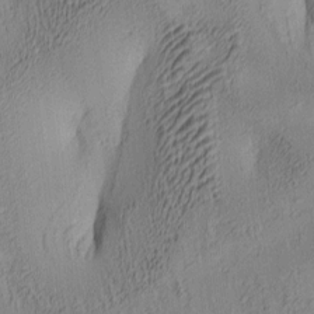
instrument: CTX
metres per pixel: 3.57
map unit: lAa
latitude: 4.5546
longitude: -115.7449
